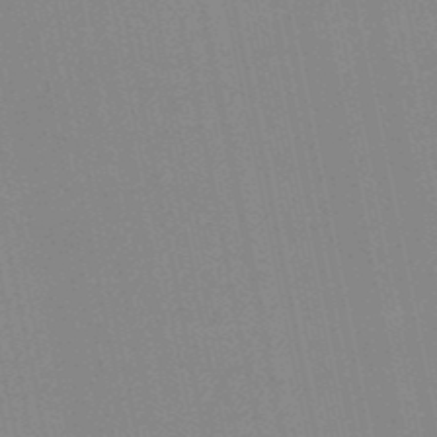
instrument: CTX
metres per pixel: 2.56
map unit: lHb
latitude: -49.0676
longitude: 69.0486
